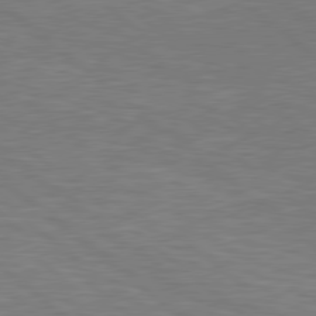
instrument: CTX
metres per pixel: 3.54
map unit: Hpe
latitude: 78.6869
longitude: -153.0459
